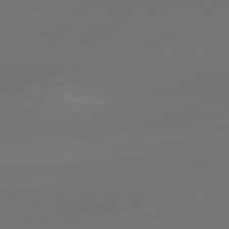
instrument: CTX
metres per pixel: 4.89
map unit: Hpe
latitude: 76.9324
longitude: -130.7436
